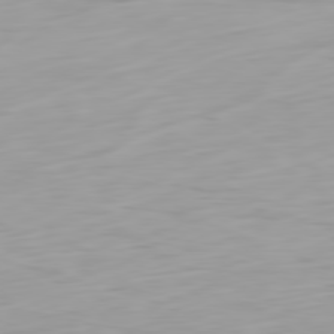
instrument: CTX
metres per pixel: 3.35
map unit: Ap
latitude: -79.9178
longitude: -68.4790
